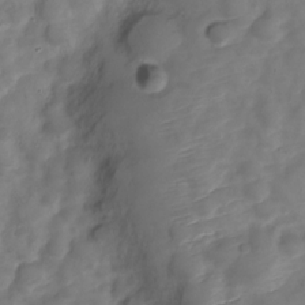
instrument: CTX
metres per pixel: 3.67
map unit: Nve
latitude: -20.2172
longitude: 108.0850
